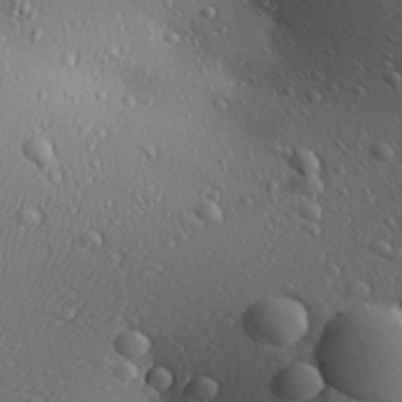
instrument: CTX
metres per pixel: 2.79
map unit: Aa
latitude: 29.0080
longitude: -138.2711
